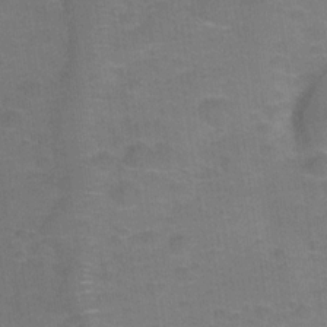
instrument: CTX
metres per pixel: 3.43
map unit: Hve
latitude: -28.2928
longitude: 93.6155
